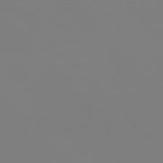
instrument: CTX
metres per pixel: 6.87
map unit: Hpe
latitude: 77.4426
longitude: -174.4412
